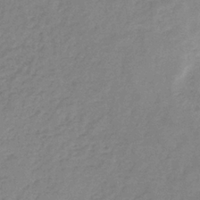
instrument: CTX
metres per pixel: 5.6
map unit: eHb
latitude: -36.4629
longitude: 74.8408
